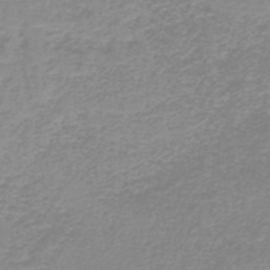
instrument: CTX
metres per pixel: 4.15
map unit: lHb
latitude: -44.2928
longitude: 54.6330
